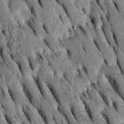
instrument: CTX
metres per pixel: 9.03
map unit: Htu
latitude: -2.2172
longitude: 150.9352
